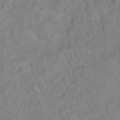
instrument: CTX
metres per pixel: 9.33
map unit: Hto
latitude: 15.9151
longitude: -40.5545
